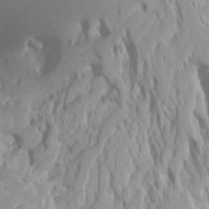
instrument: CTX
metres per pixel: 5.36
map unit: Ht
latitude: -0.6330
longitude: -18.5734
